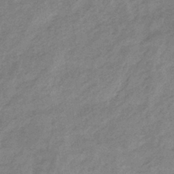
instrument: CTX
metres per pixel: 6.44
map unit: lHb
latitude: -34.6518
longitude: 68.8974
